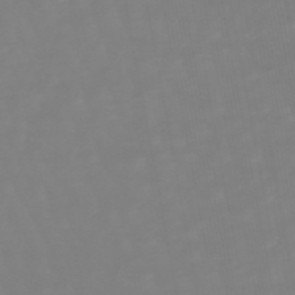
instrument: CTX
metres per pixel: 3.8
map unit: lHb
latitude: -49.3321
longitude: 82.2361
